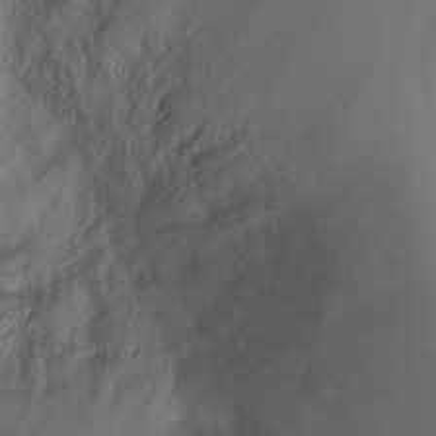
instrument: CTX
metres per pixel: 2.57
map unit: Ht
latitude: -5.4265
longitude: -26.2901
